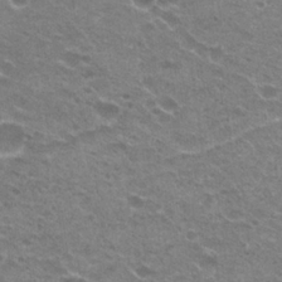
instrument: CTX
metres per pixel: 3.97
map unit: Hto
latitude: 23.5371
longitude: -41.4615
